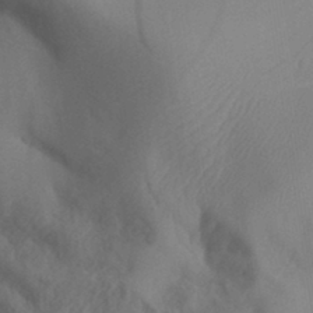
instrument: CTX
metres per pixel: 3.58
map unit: Aa
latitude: 32.1956
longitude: -141.4237
